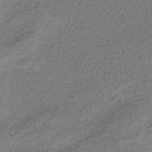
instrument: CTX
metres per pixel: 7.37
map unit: HNb
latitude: -37.9556
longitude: 53.4265
